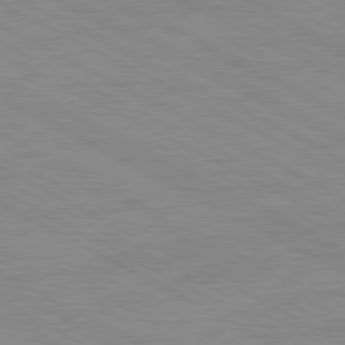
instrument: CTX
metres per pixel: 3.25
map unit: Ap
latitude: -81.9178
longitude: -73.0648
